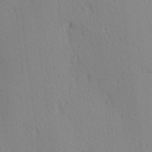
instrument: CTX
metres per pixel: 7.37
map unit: Ave
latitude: 3.2348
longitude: -112.4412
